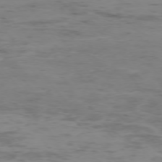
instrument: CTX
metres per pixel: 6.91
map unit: Ap
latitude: -75.2943
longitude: -79.0837
